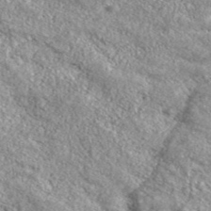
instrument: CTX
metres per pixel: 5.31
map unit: eHh
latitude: 43.1025
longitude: -90.1011
